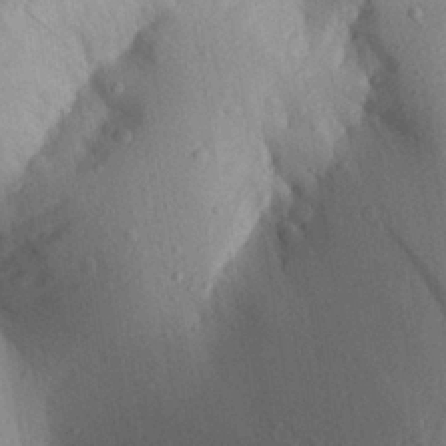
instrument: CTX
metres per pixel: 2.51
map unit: Aa
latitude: 27.7639
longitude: -148.0255
